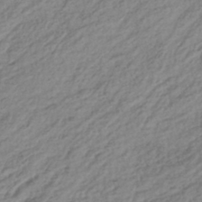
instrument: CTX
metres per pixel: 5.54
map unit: lHb
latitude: -38.5385
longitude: 68.0850
